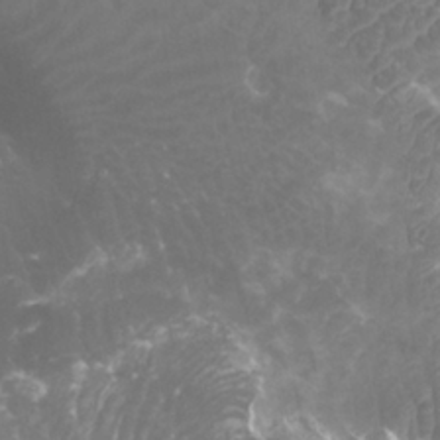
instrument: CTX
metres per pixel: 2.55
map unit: Htu
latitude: 3.3104
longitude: -20.4790
